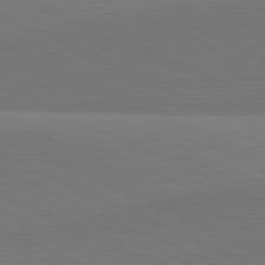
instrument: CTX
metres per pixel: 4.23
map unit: lApd
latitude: 81.4804
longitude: 144.5007
